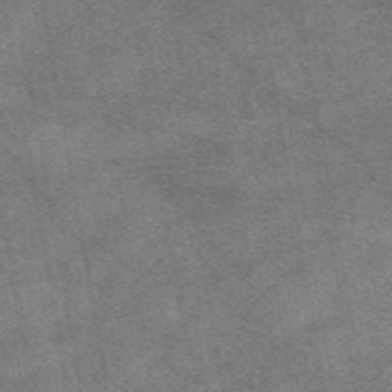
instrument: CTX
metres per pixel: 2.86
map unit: eAb
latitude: 48.1578
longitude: 122.5574
